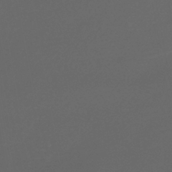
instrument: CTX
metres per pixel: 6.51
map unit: lHb
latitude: -39.5399
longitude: 71.9367
